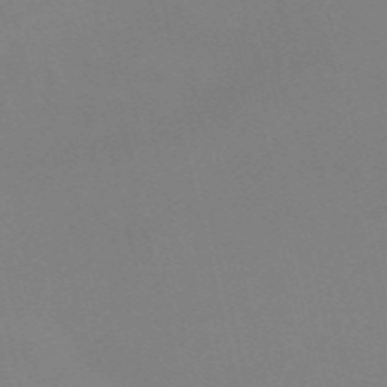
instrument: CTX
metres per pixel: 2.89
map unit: Nve
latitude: -57.8422
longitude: 63.1620
